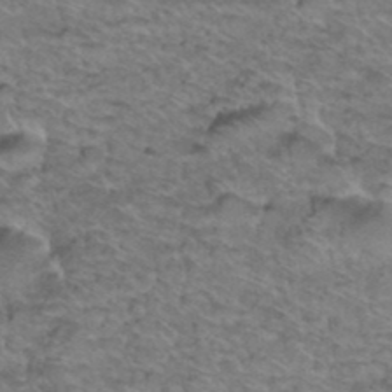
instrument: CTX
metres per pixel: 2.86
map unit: Hto
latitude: 38.6112
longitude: -44.5168
